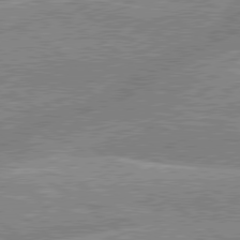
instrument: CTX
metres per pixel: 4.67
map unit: lApd
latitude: 79.4616
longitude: -156.4601
